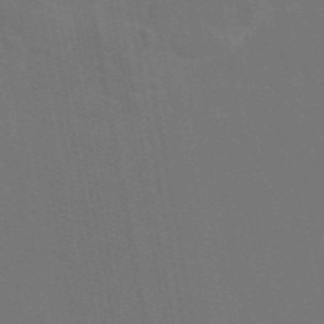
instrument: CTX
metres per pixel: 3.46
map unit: eAb
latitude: 46.2523
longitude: 121.5777
